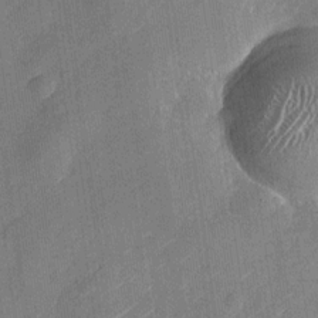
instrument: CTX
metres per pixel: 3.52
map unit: Nhu
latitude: -28.1984
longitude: -72.6680
